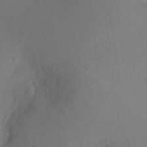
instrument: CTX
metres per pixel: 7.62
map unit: Ht
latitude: -9.0486
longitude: -23.9906
